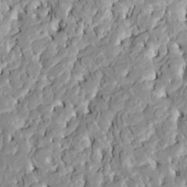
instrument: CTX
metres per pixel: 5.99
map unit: HNhu
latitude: 7.8772
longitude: -2.5923
